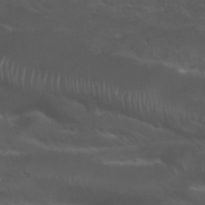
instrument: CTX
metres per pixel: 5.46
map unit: Nhu
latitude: 29.6127
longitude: -50.6301
